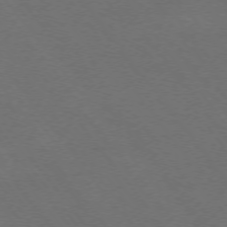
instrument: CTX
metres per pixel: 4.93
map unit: Ap
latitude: -75.4455
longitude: -74.8002
